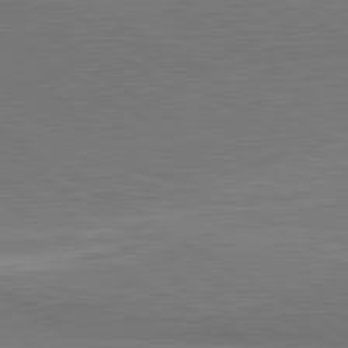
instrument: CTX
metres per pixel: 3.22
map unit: lApd
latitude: 81.3104
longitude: 160.8786
